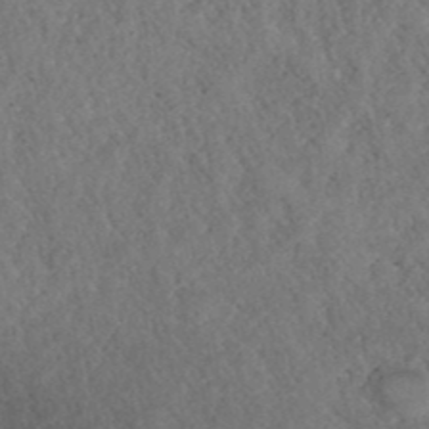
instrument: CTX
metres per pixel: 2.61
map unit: ANa
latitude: 40.6868
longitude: 18.5007
